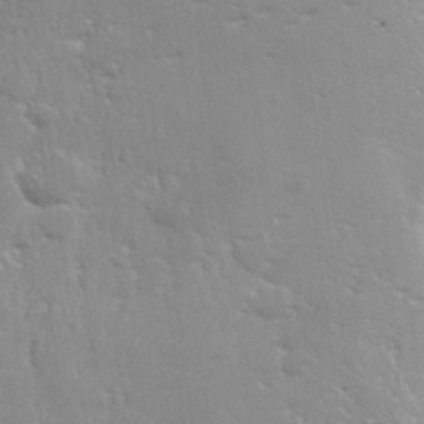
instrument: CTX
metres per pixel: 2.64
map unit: lHvf
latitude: 21.8961
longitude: 141.4454
